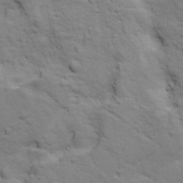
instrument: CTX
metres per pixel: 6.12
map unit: Ave
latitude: 18.5356
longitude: -132.8947
